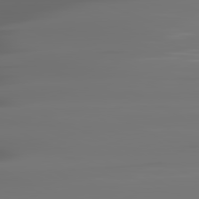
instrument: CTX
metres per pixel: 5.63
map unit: lApd
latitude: 81.5560
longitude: -144.0255
